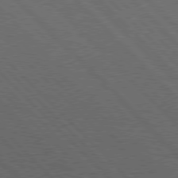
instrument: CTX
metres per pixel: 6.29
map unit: Hpe
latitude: 77.3292
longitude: -126.7624
